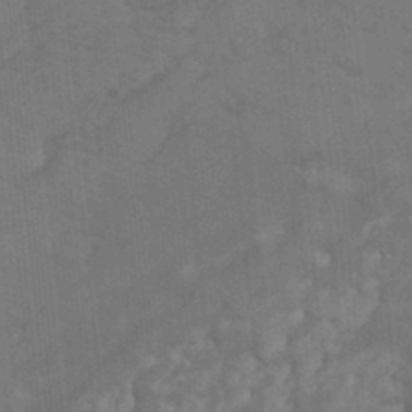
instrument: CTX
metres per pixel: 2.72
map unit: Ht
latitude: -0.1039
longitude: -17.5182
